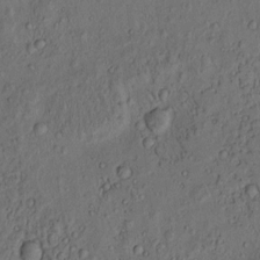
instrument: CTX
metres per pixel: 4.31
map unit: eHh
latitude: -1.1998
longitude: 18.9731
